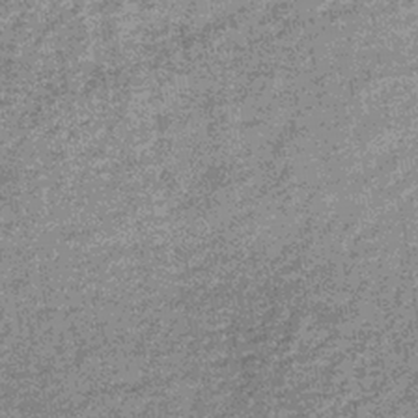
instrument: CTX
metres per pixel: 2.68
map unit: lHb
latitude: -37.1809
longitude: 65.4077
